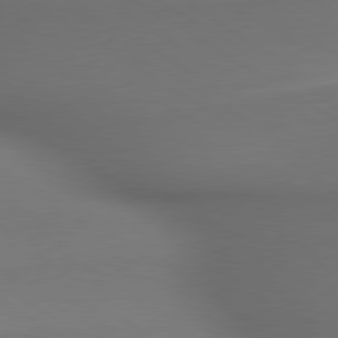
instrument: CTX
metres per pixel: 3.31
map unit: lApd
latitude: 79.7072
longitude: -175.3104
